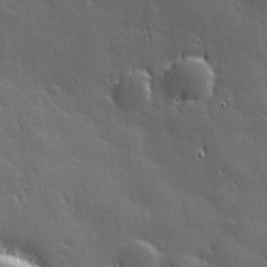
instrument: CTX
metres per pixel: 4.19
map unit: Hve
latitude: 27.8772
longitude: 144.5385
